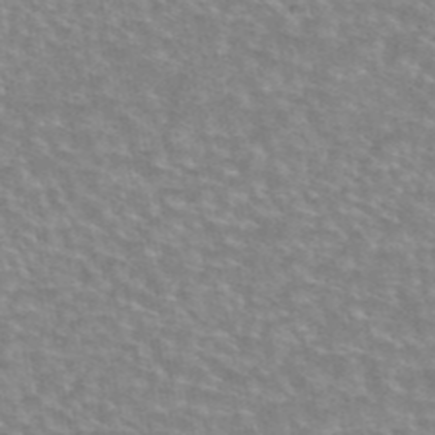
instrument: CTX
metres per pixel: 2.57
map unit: eAb
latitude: 44.7624
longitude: 106.6141
